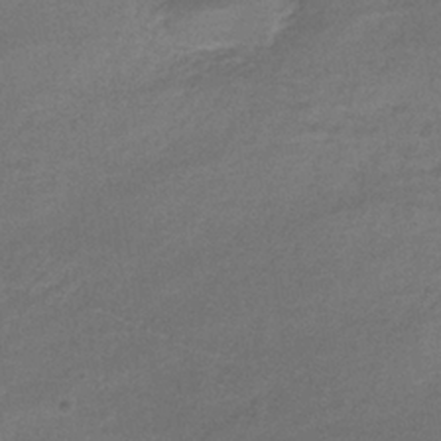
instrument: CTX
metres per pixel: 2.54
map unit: lHb
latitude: -35.4643
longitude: 62.0850
